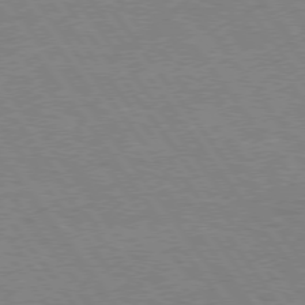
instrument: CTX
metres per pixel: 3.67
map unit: Hpe
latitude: 75.0270
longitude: -150.5168
